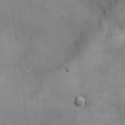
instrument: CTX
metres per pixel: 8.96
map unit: Ht
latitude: -3.3320
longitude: -15.1404
